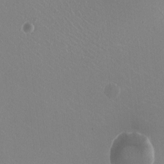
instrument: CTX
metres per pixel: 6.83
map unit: HNhu
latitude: -0.6519
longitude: -1.9150
